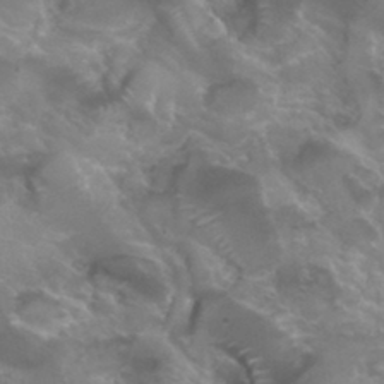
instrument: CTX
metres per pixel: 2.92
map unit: Hto
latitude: 33.4049
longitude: -43.9528
